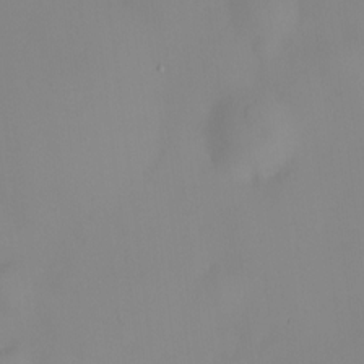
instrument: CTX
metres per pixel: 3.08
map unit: HNhu
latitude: 9.1970
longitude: 10.5574
